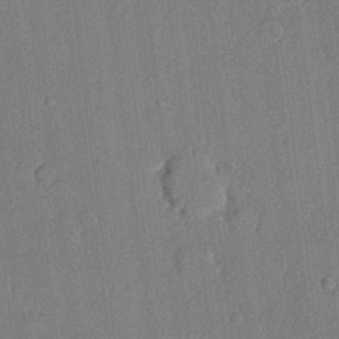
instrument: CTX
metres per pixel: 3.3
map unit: lHvf
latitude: 20.7058
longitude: 144.6896
